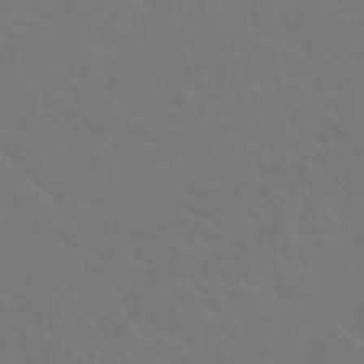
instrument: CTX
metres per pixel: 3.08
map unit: Nhu
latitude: 29.3293
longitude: -52.3845
